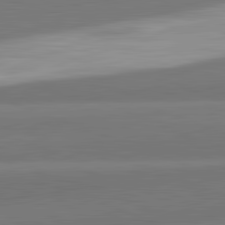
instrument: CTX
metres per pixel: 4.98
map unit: lApd
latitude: 82.4412
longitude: 151.0675
